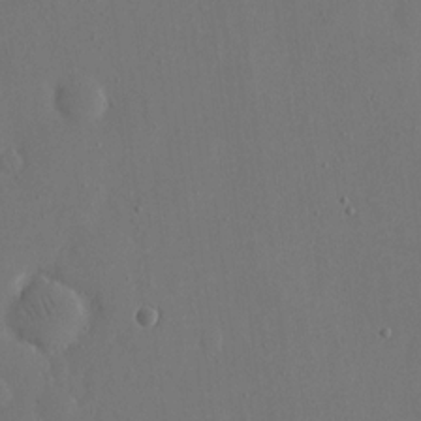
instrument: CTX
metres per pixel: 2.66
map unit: eHh
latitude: 15.8017
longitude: -69.8961
